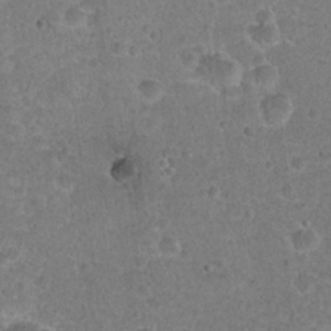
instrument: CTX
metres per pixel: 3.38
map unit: Hto
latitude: 22.0633
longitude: -48.0633
